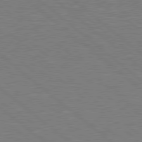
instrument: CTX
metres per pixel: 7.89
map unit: Hpe
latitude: 78.4979
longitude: -152.8758
